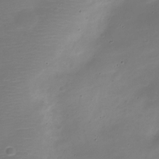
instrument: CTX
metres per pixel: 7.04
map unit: Nve
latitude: -21.4832
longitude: 105.1053
